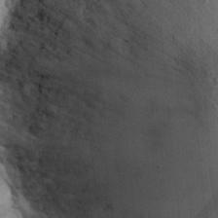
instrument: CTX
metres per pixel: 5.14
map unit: Nhu
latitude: 27.1970
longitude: -68.4223
